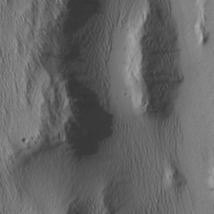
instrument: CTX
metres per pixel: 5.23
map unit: Nhu
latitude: -7.1242
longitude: -151.8583
